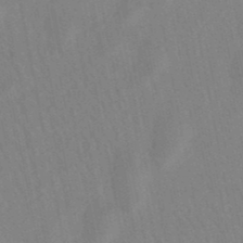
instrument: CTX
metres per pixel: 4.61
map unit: lHb
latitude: -49.3510
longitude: 72.0661
